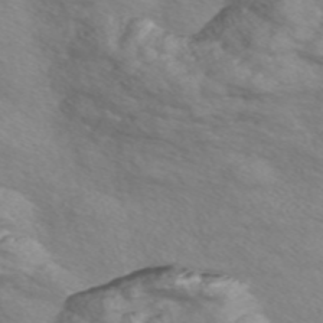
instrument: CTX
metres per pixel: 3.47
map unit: Nve
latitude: -57.0864
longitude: 54.7841
